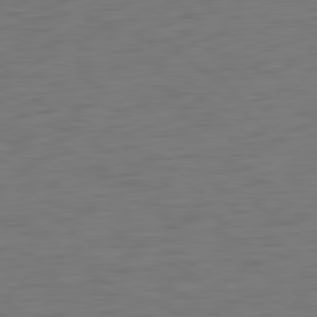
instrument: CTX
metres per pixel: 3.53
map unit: Ap
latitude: -81.1809
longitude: -60.4790
